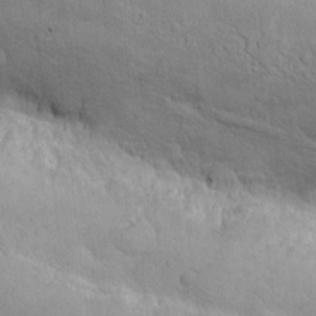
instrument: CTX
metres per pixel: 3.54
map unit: eHh
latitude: -8.5763
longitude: -68.8380
